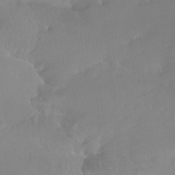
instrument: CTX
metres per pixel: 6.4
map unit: Ht
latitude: -15.4644
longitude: -46.1389
